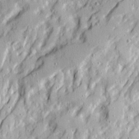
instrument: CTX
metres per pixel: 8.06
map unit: Ave
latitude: 21.3293
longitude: -129.9906
